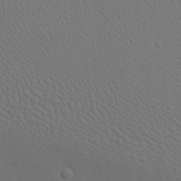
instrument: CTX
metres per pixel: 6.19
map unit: Aa
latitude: 23.3482
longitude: -137.4427
